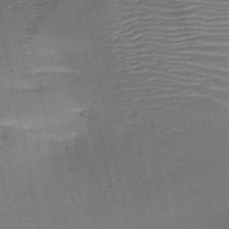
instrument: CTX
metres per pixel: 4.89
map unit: HNb
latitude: -51.1242
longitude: -45.7072
